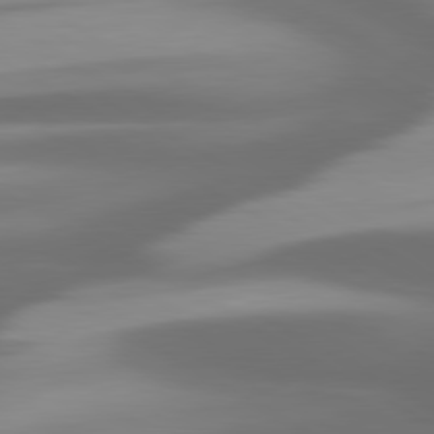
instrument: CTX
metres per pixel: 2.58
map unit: lApd
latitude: 80.1767
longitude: -139.6694
